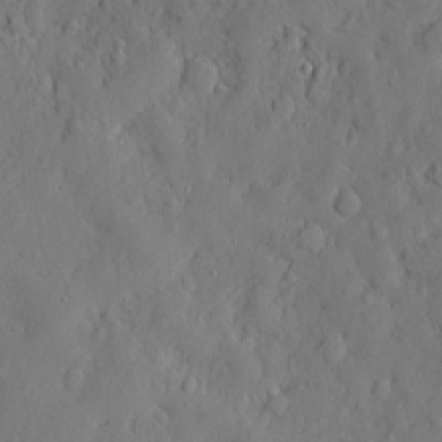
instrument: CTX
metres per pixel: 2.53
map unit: eHh
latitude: 7.1403
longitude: -75.4426
